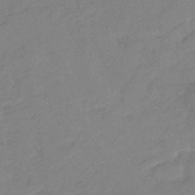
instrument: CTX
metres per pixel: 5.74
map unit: eHb
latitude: -41.7666
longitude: 84.4629
